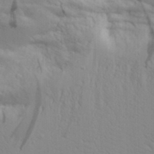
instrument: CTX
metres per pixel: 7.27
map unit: Aa
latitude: 17.3860
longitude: -125.6505
